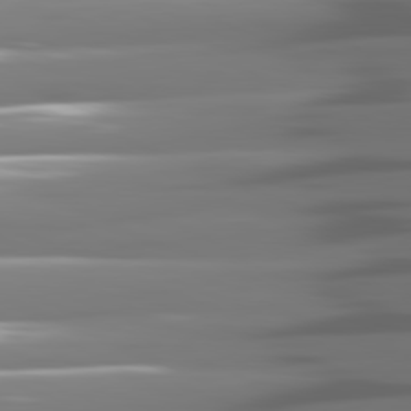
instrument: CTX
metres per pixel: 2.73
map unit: lApd
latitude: 81.4237
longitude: -143.3104
